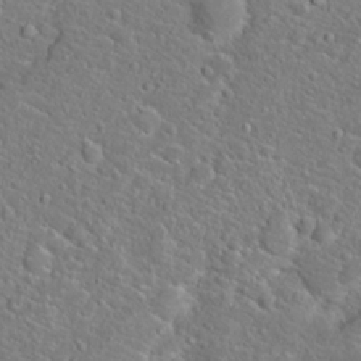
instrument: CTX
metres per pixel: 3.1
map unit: Hto
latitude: 20.6491
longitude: -44.9325
